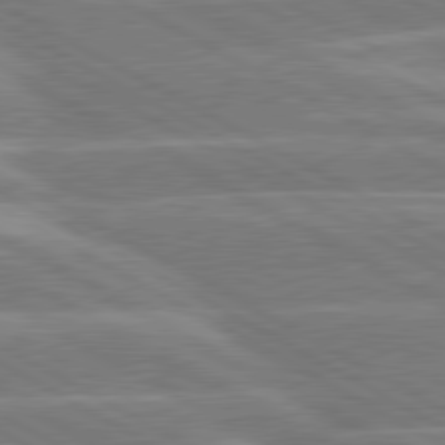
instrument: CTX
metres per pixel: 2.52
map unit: lApd
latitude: 80.5168
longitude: -131.9906
